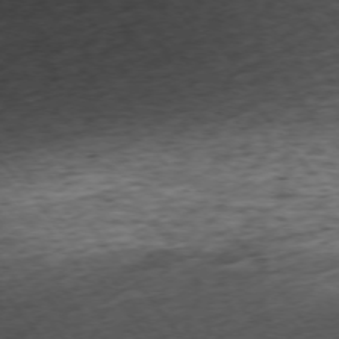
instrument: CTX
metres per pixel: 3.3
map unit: Ap
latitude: -74.2173
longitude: -72.9325
